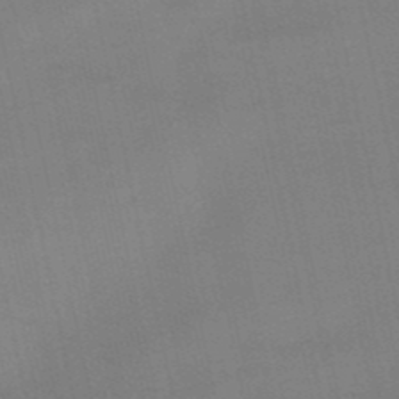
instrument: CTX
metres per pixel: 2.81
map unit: eHb
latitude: -50.1606
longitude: 73.2187
